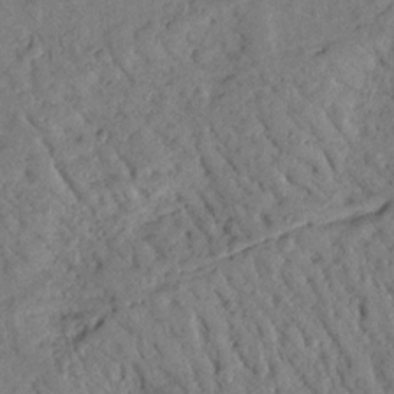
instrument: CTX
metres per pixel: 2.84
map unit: Nhu
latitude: 18.2900
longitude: -77.4993
